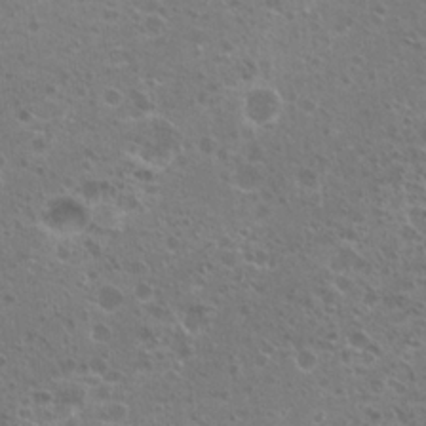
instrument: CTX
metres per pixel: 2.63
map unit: Hto
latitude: 20.4223
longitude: -40.4412
